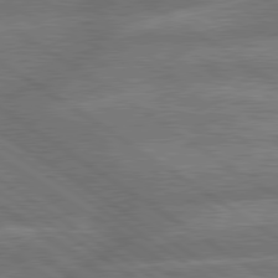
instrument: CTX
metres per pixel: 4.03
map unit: lApd
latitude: 79.9150
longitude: -164.3845
